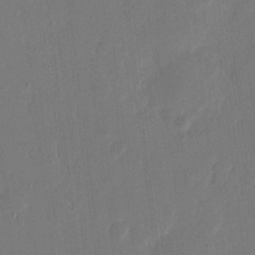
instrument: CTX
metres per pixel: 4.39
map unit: eHh
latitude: 9.4993
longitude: -68.2523
